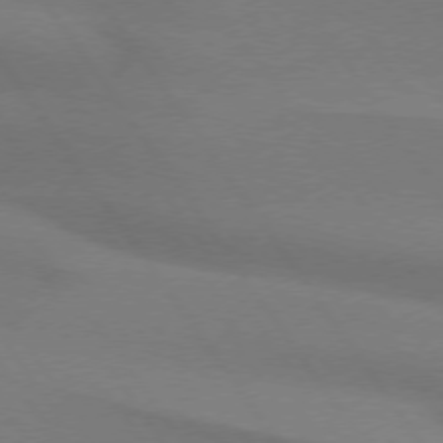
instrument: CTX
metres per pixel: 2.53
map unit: lApd
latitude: 74.2523
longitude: -63.5182
